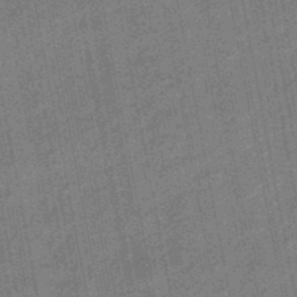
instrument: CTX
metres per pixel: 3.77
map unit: lHb
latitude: -47.8989
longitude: 77.8611
